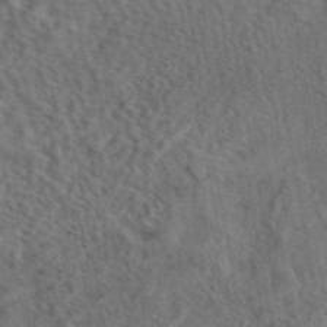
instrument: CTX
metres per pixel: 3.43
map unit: eAb
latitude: 43.8772
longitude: 109.4076
